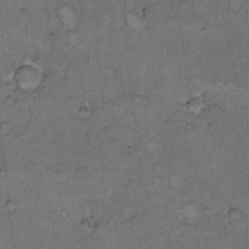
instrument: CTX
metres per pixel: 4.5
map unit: Hto
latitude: 9.1970
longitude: -59.8961
